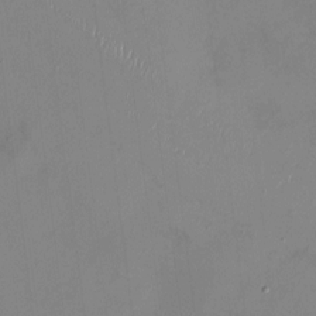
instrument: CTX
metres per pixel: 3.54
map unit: HNhu
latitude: -0.7841
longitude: -6.6113
